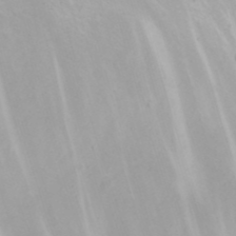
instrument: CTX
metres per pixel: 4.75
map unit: eHh
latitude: 22.3089
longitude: -63.3860
